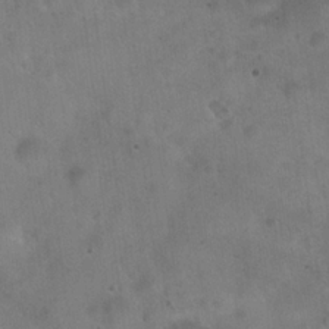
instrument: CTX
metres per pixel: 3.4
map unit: Hto
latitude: 22.0822
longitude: -54.3656
